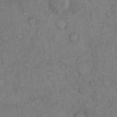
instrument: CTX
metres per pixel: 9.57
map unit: Hto
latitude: 10.7813
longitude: -59.3104
